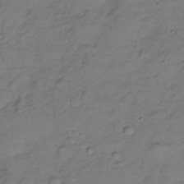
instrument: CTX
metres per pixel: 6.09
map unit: Hve
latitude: -28.6896
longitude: 94.5384
